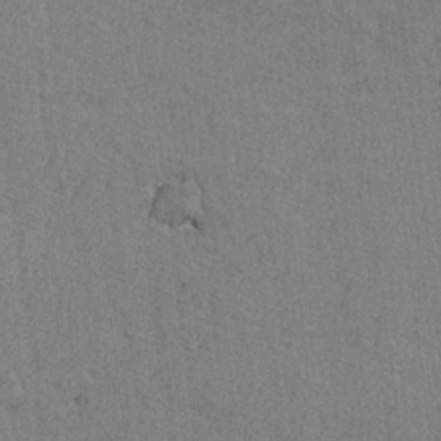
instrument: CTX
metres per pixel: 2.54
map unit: lAvf
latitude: -5.9367
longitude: -114.4412
